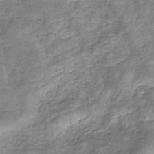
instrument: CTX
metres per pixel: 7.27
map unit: eHb
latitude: -32.3118
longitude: 67.7100
